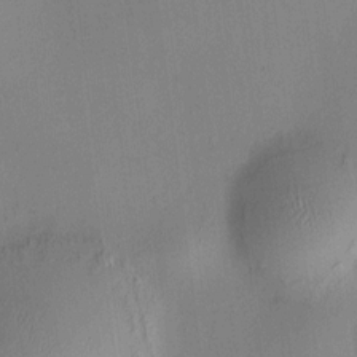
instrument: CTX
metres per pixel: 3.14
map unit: HNhu
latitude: 8.8380
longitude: 13.9556
